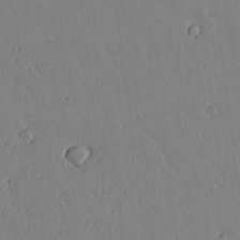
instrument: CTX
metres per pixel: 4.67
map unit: lAvf
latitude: 15.4427
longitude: -126.0822
